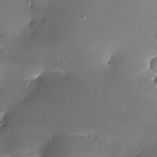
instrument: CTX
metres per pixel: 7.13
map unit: Nhe
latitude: -32.9920
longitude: -117.6505
